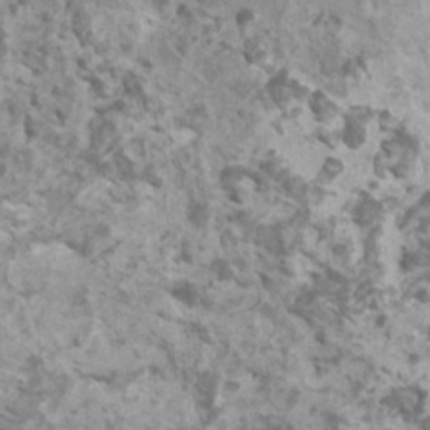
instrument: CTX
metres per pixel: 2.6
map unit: HNhu
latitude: 1.8016
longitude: 0.5952
